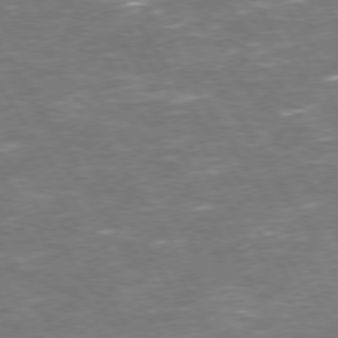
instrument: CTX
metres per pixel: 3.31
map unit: Hpe
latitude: 73.4994
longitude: -124.3278
